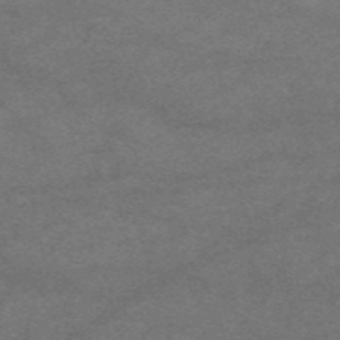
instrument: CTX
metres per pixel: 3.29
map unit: eAb
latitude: 47.7450
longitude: 125.2187
